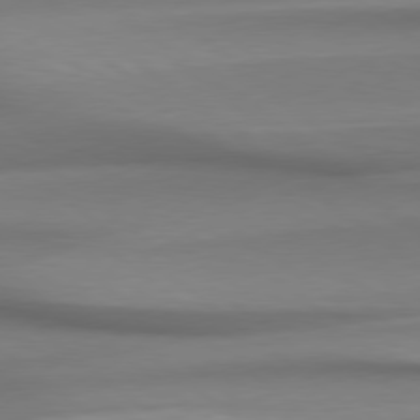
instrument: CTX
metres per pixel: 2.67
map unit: Hpe
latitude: 78.9703
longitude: -133.4804
